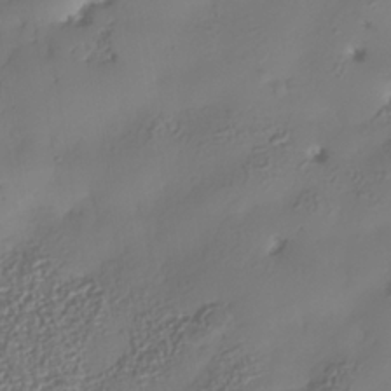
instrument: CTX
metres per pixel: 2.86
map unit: Nhe
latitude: -35.8989
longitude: -144.5546
